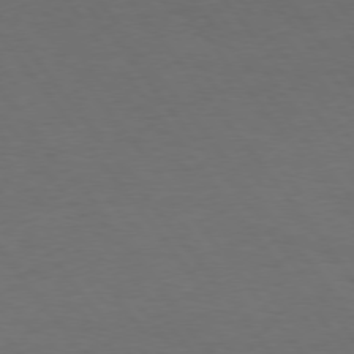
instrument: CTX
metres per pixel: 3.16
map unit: Hpe
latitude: 74.9514
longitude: -131.2348
